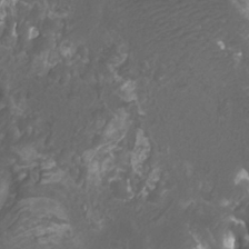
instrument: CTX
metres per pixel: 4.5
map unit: Htu
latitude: -10.8786
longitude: -74.1956
